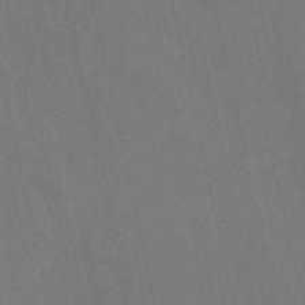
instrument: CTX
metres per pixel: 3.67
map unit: HNb
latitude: -53.6532
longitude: -47.9528
